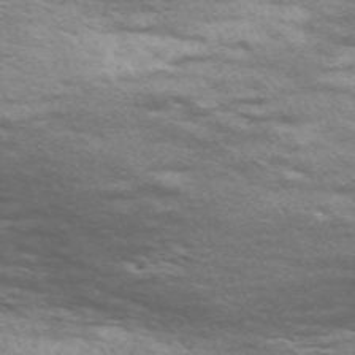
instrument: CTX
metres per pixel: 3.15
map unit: Nve
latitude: -58.9919
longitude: 57.1809
